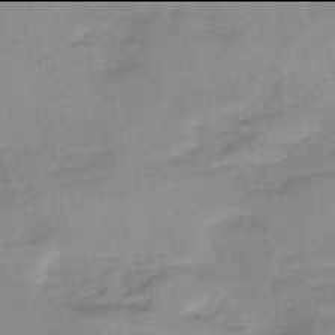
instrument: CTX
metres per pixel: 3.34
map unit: HNb
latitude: -46.0094
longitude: -39.3482
